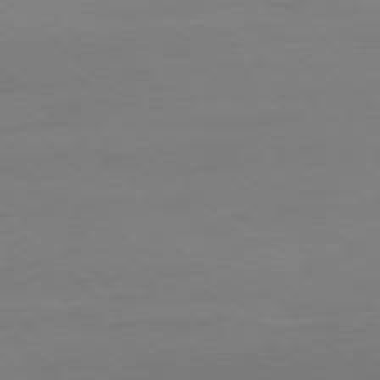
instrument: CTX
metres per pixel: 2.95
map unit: Ap
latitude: -78.1605
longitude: -70.2711
